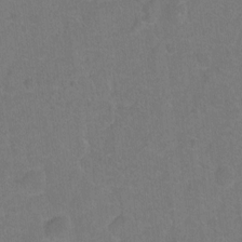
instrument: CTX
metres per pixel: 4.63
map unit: Hto
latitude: -4.0850
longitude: -35.9150
